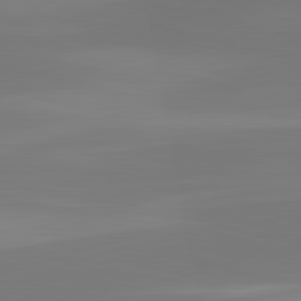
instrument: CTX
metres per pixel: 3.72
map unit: lApd
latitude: 82.6679
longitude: -137.2537
